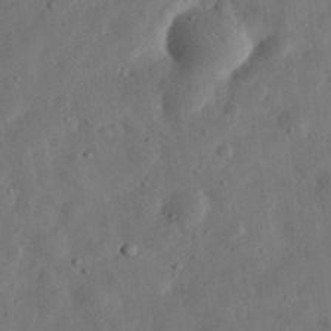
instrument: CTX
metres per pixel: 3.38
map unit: eHh
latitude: 33.2915
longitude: -75.9528
